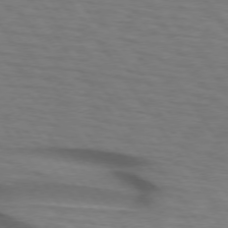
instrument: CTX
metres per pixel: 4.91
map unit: lApd
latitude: 74.2900
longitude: -77.9717
